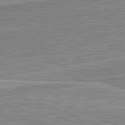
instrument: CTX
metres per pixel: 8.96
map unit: lApd
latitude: 82.1199
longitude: 139.6533
